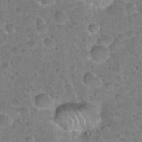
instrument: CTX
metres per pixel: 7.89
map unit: Hto
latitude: 21.4616
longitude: -48.2900
